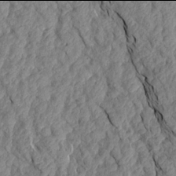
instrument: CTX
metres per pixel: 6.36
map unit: Aa
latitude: 17.9906
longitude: -145.8016
